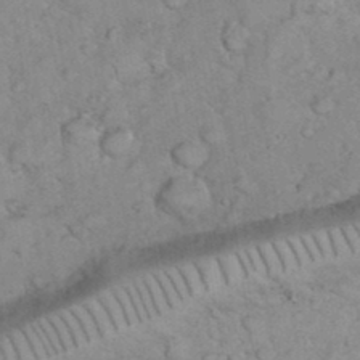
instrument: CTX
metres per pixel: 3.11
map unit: eHh
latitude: 36.3845
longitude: -64.1956
